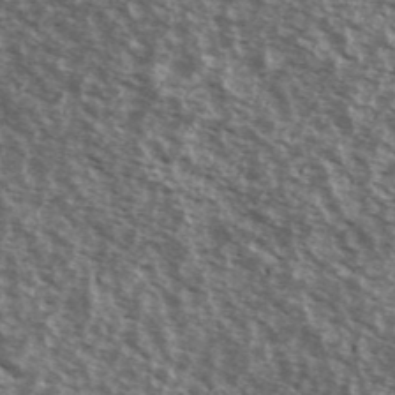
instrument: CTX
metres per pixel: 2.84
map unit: Ave
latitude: 39.8205
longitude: -108.5734
